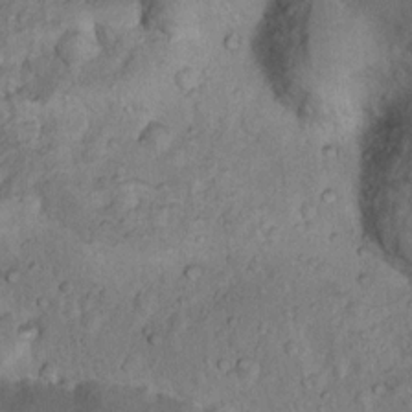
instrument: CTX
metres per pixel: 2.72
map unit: Nhu
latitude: 12.9514
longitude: -28.5168
